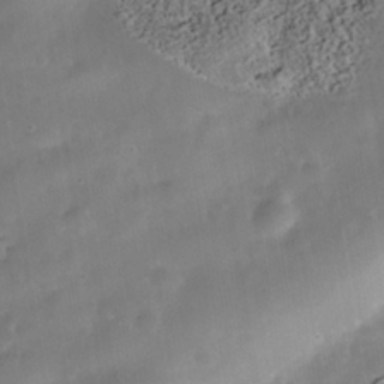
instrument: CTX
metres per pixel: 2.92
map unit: Nhe
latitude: -39.8234
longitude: -117.0836
